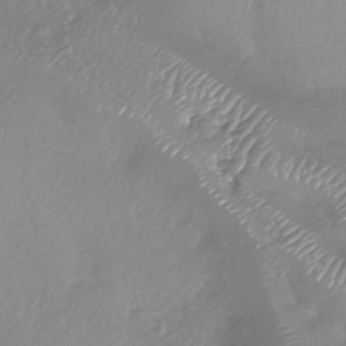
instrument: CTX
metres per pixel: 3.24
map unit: HNhu
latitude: -42.0472
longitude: 97.3699
